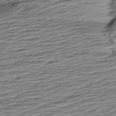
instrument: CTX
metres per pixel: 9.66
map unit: Aa
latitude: 8.4034
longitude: -139.2915
